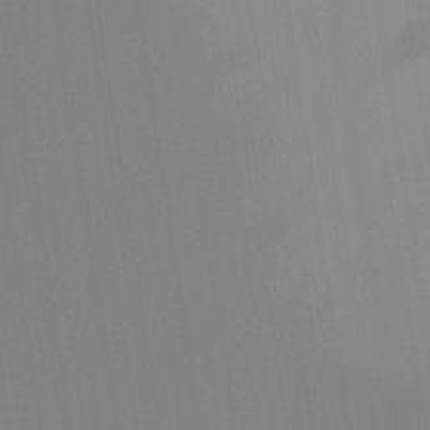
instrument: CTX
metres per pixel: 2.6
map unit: Ht
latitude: -13.7667
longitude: -51.6316
